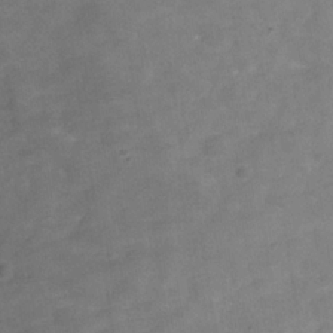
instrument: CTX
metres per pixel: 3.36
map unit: Hve
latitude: -31.6722
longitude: 92.9731
